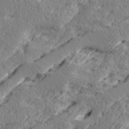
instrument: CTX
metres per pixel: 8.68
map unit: Ave
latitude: 16.4979
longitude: -138.0444
